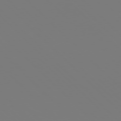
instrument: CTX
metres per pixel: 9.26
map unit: Hpe
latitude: 76.9702
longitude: -162.4223
